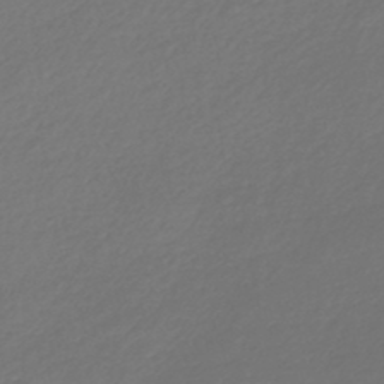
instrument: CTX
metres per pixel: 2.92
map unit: lHb
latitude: -47.0486
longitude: 63.7477
